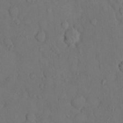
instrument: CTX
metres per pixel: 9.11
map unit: Hto
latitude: 10.9892
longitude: -61.4237
